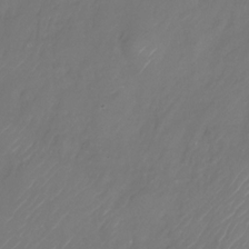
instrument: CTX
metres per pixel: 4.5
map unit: Nhu
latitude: -28.4062
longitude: -72.3279
